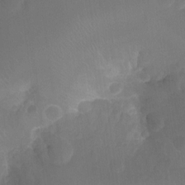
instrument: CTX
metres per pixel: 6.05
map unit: Nhu
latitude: -14.6897
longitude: -25.6316
